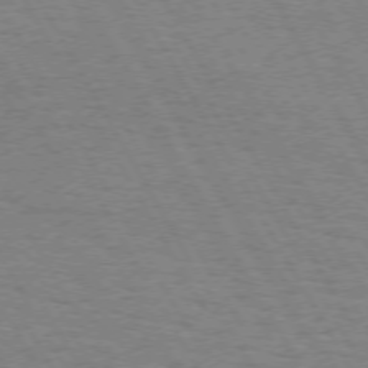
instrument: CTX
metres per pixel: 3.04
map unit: Hpe
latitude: 72.3657
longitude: -128.8569
